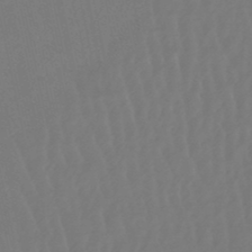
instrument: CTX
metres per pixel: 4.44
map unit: lHb
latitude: -47.3887
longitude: 61.6722
